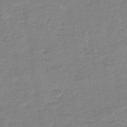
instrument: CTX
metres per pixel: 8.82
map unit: eHb
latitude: -35.8233
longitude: 77.5210
